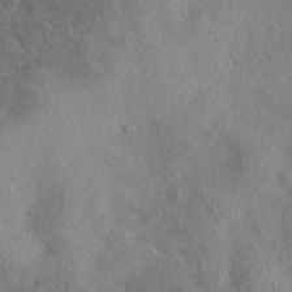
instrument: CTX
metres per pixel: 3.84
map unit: eAb
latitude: 39.3104
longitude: 112.1606
